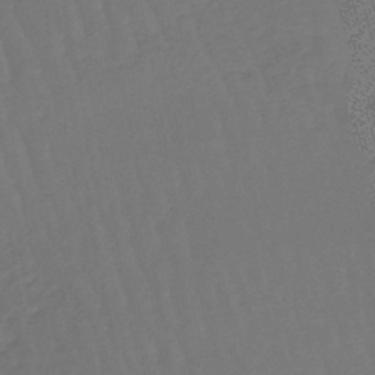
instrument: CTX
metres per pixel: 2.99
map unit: lHb
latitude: -45.8611
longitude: 77.6533
